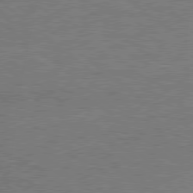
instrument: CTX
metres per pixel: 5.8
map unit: Hpe
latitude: 78.2523
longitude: -160.8380
